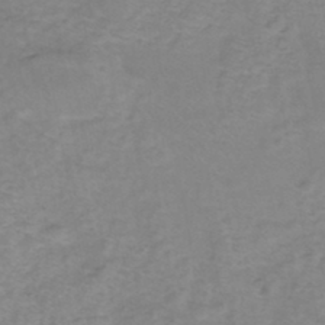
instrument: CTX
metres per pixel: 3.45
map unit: eHh
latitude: -45.5210
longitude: -29.8016
